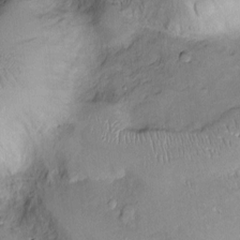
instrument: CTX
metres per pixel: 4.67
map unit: Ht
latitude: -4.0283
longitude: -14.3090
